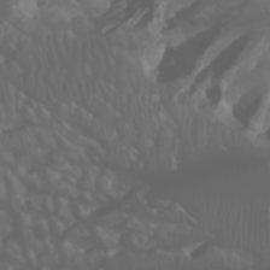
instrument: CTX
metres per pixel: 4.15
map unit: Htu
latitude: -0.9164
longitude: -76.1200
